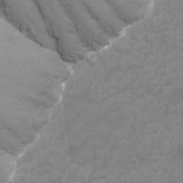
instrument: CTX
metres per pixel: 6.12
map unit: Nhu
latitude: -13.7856
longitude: -71.1592
